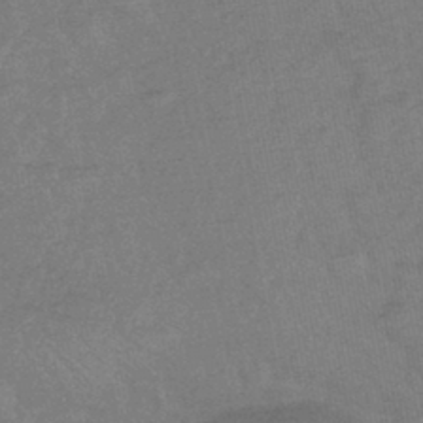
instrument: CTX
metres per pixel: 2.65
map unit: lHb
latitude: -43.1620
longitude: 81.0487
